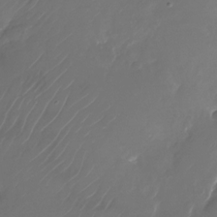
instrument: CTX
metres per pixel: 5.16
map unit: Nhu
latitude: -27.8233
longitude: -72.2145
